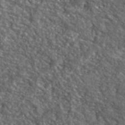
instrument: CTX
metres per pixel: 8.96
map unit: eHh
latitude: 42.3467
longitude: -91.0081
